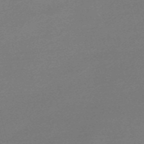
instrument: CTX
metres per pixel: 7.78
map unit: Nve
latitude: -56.8597
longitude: 63.1431
